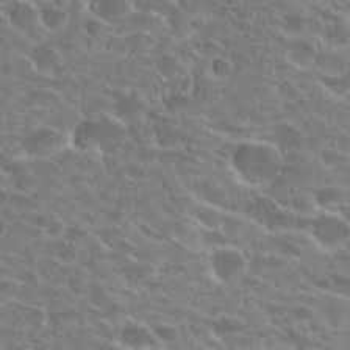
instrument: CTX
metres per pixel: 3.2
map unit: Hto
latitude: 24.6868
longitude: -45.8016
